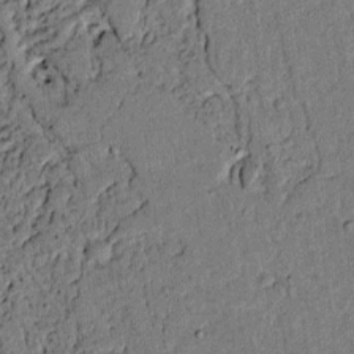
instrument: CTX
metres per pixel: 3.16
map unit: lAvf
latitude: 4.8002
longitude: 168.3873
